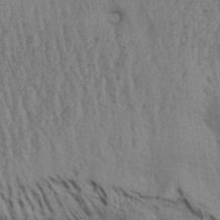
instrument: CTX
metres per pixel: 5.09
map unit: Aa
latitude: 32.3089
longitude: -135.3670
